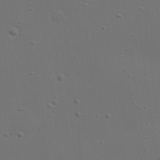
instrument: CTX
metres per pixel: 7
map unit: eHh
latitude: 23.2159
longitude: -69.5938
